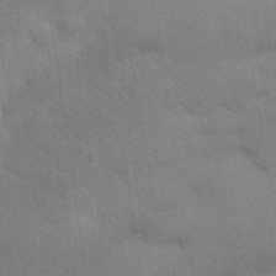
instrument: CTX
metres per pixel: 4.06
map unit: Aa
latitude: 31.9906
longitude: -146.6113
